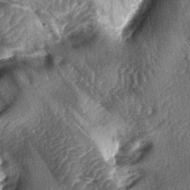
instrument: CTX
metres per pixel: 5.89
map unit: lAa
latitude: -4.8030
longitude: -126.4979
